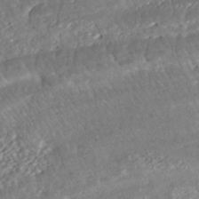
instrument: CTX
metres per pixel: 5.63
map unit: ANa
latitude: -42.0472
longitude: 108.8219
